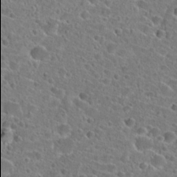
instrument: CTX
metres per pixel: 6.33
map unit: Hto
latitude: 24.7624
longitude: -45.9906
